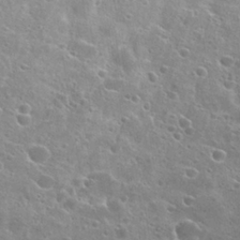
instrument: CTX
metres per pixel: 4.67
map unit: Hto
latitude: 23.9906
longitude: -41.2536
